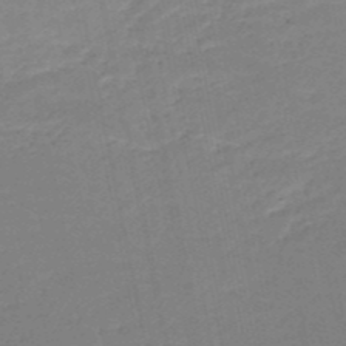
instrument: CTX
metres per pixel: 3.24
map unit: HNb
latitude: -51.3321
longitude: -47.9717
